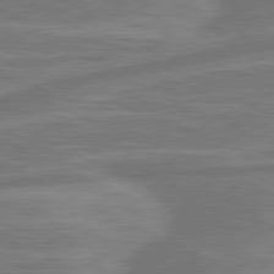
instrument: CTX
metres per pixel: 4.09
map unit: lApd
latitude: 81.1214
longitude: -174.9514
